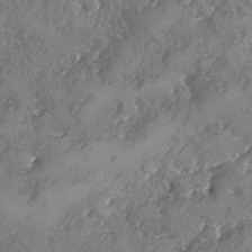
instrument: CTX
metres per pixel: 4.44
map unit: Ave
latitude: -8.1039
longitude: -117.8394
